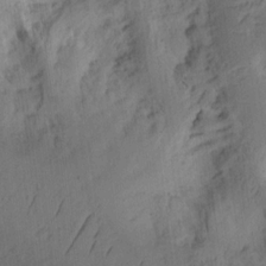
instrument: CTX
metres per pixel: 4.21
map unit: Ht
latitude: 9.7828
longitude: -74.8947
